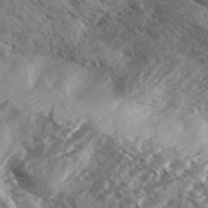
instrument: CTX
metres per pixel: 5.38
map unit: eHh
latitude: 35.4993
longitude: -139.5938
